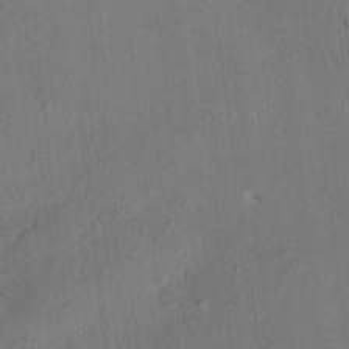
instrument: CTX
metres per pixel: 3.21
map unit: HNhu
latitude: 3.0269
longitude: -6.9136
